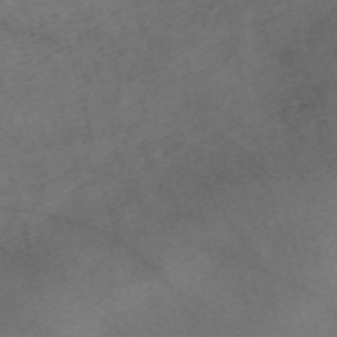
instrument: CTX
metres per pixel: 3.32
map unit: Nve
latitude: -58.6329
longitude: 51.1620
